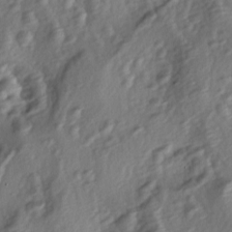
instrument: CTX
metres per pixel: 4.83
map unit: lAa
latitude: -4.5384
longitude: -123.1025
